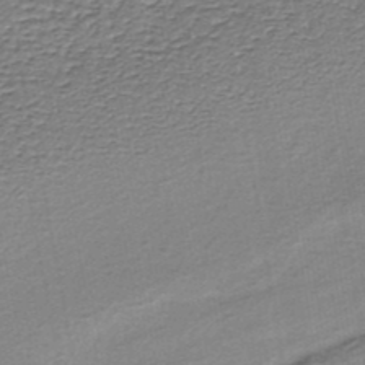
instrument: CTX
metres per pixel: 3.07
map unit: lHb
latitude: -35.1431
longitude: 61.0109
